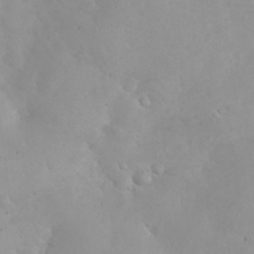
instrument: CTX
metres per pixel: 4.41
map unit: eHh
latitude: 25.1025
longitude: -63.6694
